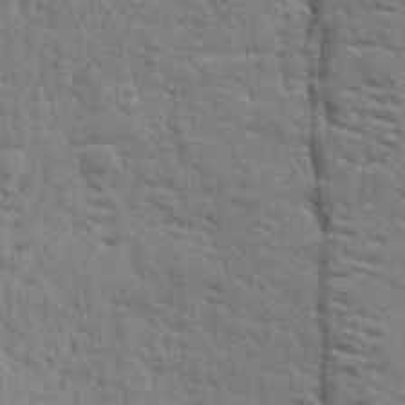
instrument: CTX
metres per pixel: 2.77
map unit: lHvf
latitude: 25.1592
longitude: 143.4643
